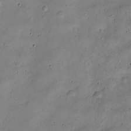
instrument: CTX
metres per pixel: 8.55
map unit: Nve
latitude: -25.5588
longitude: 106.2362
